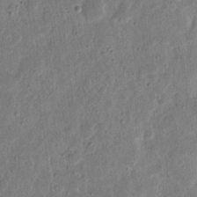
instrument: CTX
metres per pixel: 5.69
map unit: eHh
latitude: 11.0081
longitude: -73.5183
